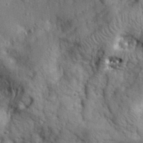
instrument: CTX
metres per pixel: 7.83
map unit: eHh
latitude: 28.2711
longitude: -74.9325
